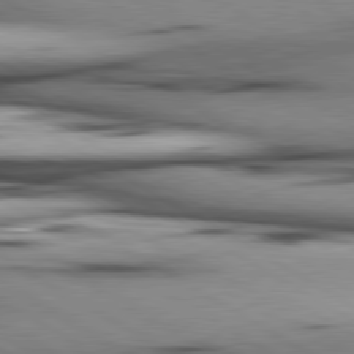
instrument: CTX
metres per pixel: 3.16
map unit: lApd
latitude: 80.3089
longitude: 158.1983
